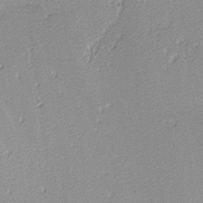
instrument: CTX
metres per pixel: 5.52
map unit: lHvf
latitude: -13.1053
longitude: -103.4804
